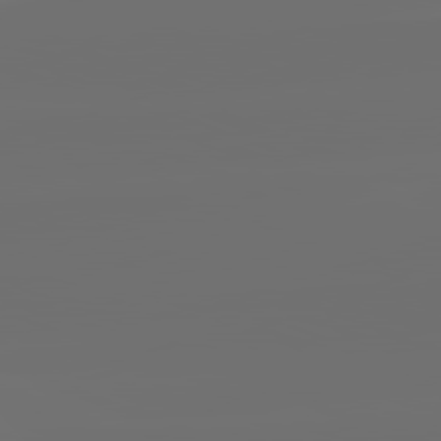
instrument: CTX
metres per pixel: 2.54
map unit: lApd
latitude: 82.2333
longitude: -160.1578
